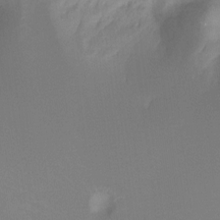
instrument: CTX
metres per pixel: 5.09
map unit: Nhu
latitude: -9.1431
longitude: -46.6491
